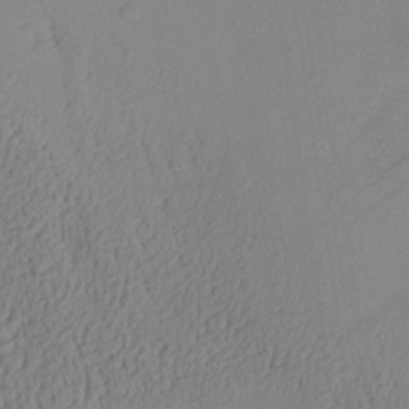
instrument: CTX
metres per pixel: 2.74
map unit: Aa
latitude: 28.4979
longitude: -133.7072
